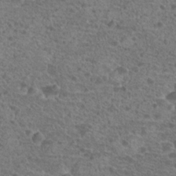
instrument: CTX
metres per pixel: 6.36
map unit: Hto
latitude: 19.9339
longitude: -40.9702
